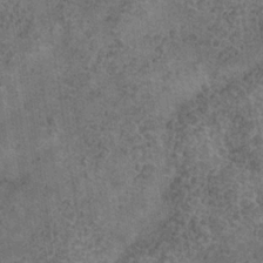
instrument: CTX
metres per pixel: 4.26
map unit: Hve
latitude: -34.9920
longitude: 89.8611
